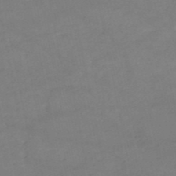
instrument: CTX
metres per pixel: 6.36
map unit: HNb
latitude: -50.6518
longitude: -40.2900
